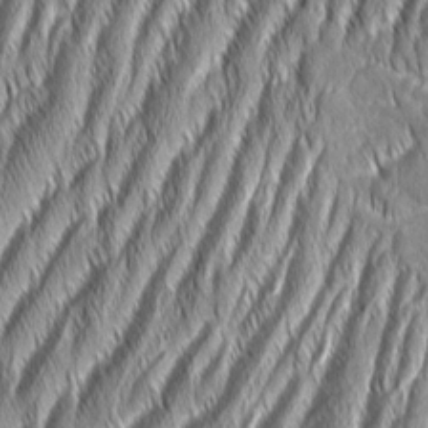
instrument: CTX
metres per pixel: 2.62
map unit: Aa
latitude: 7.8394
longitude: -130.7436
